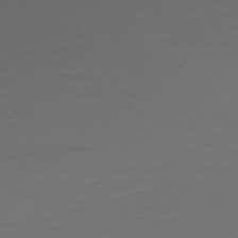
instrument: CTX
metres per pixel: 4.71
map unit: Ap
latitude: -75.0865
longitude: -68.3845
